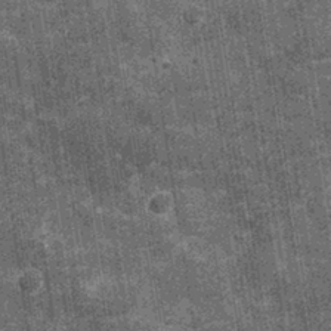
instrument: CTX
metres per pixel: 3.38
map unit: Nhu
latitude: -12.4251
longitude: -22.3656
